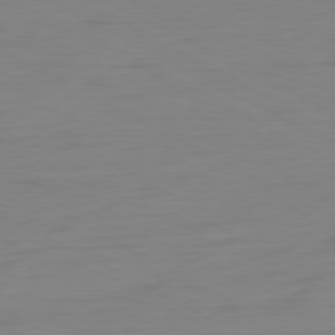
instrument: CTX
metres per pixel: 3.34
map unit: Ap
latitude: -80.6330
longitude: -77.6316
